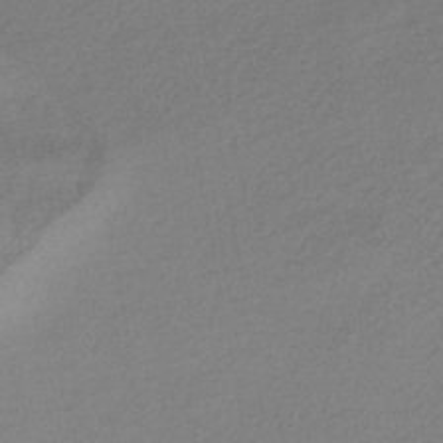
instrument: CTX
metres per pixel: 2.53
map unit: HNhu
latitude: -42.2739
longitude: 93.2187
